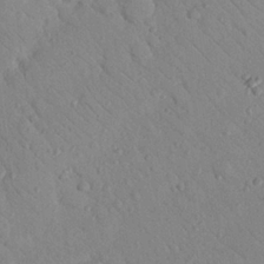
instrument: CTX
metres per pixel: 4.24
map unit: Nhu
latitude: 23.6316
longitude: -74.5924
